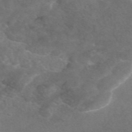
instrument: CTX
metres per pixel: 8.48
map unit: eAb
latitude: 46.6491
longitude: 117.3698
